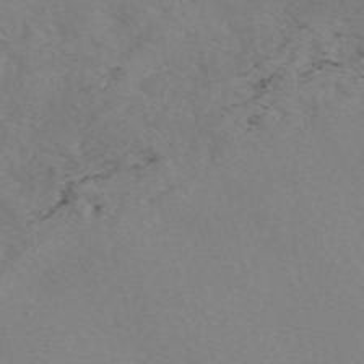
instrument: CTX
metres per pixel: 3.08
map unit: eAb
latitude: 50.1577
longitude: 107.1809
